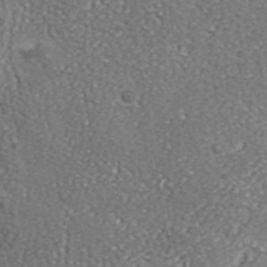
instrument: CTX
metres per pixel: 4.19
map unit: ANa
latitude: 39.4615
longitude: -91.2159
